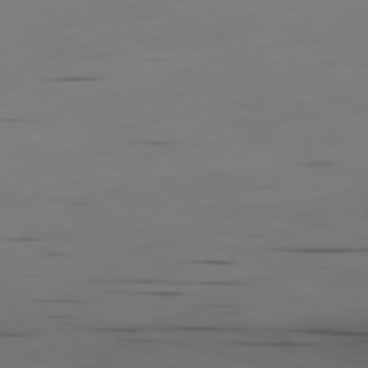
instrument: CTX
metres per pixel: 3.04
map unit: Hpe
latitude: -78.5762
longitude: -20.9514
